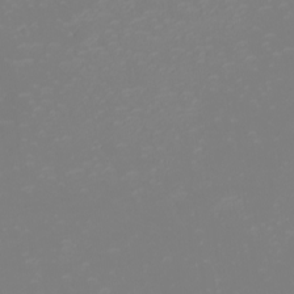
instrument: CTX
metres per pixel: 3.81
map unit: eHh
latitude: -2.3684
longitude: -75.2348
